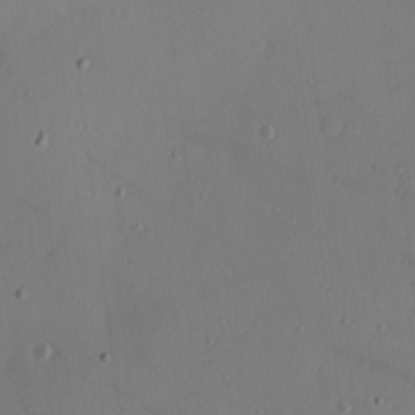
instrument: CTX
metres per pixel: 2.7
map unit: Hve
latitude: 13.4993
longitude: -90.9703
